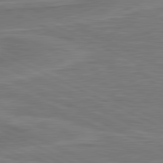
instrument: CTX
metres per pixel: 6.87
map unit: lApd
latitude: 81.1214
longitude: 172.0094
